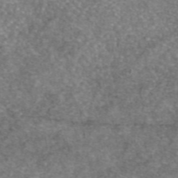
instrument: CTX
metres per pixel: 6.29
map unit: eAb
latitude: 46.4790
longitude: 103.3132
